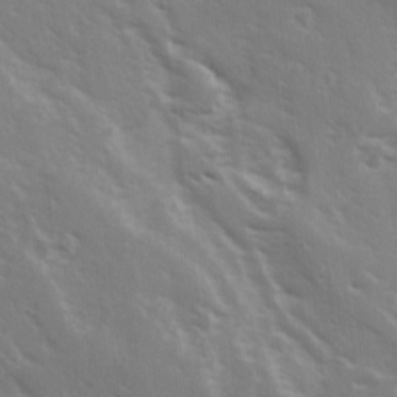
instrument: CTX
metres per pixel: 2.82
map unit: Ave
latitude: 15.5749
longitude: -130.5168
